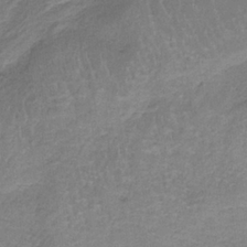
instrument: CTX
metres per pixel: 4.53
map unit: HNb
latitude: -34.7085
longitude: 59.0297
